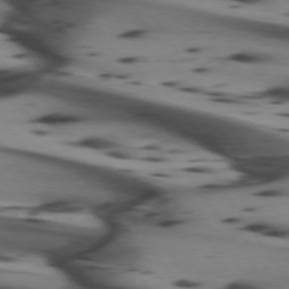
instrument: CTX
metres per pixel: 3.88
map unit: lApd
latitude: 74.5168
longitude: -64.3278
